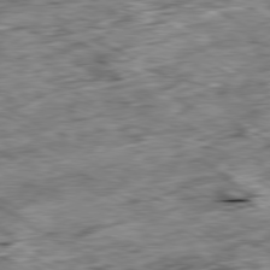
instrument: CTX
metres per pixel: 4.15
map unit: Ap
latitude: -80.3307
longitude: -89.6316
